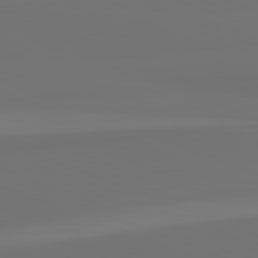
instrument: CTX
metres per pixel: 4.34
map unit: lApd
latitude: 82.2900
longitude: 154.6141
